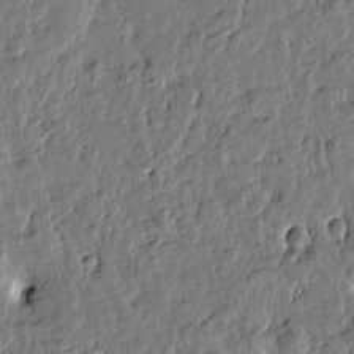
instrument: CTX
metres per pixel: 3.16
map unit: Htu
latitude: 0.3845
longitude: -178.5735
